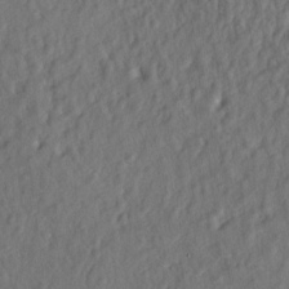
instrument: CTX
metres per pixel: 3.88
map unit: lAa
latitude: -5.9367
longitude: -124.6113
